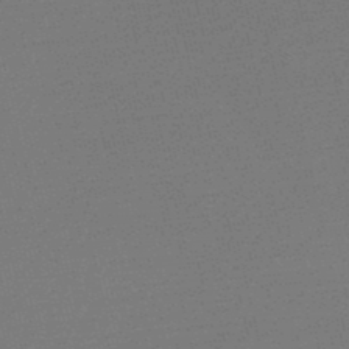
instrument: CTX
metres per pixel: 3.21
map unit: HNb
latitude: -48.1039
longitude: 60.2173
